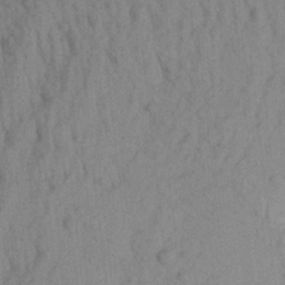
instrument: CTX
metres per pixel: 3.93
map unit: Aa
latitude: 20.0822
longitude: -147.6883
